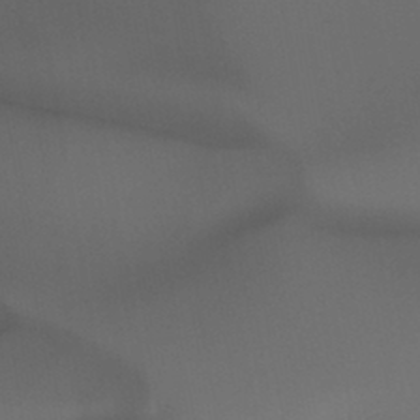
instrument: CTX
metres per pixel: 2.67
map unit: HNb
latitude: -44.2740
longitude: -43.6694
